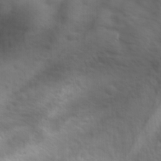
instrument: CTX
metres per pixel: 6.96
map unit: Ave
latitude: 11.3293
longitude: -104.5357
